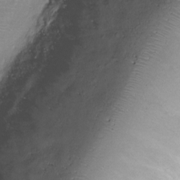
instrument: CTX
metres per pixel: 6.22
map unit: Ht
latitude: -6.6707
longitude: -19.7827
